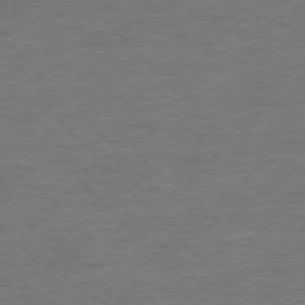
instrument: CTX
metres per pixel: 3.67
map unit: Ap
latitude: -77.5777
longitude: -94.9892
